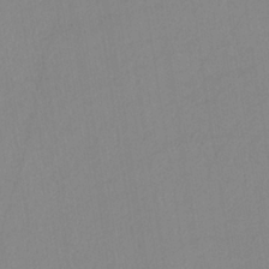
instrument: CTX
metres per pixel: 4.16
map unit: lHb
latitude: -35.3699
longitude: 72.9919
